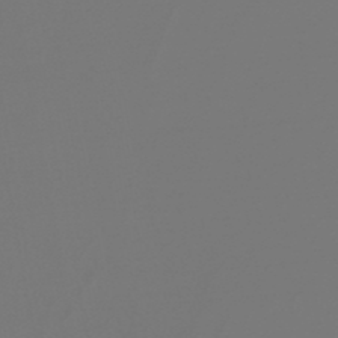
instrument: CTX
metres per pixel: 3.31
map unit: lHb
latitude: -46.5196
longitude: 75.7478
